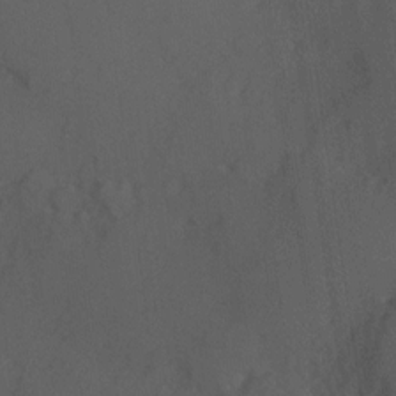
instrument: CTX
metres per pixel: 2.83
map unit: Hve
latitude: 12.7624
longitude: -89.8584
